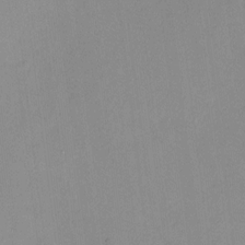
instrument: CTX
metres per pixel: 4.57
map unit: HNhu
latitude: 7.7639
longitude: 11.0487
